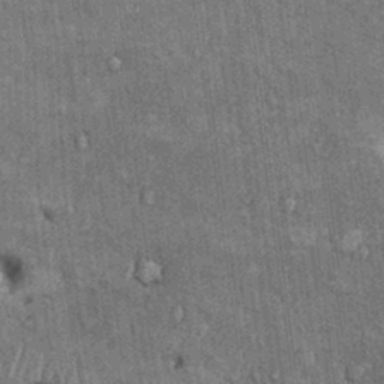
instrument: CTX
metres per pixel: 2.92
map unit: Ht
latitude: -0.0661
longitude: -14.1578
